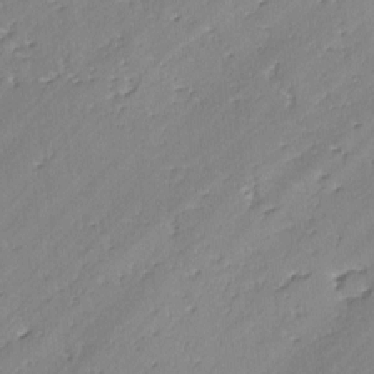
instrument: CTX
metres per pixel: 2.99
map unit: lAvf
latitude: -2.8030
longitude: -106.6113
